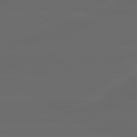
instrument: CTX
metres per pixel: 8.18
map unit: lApd
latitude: 80.3845
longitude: -118.0633
